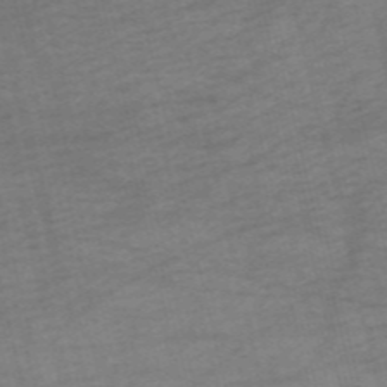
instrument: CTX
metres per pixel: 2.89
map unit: HNb
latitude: -54.3684
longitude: -44.4790
